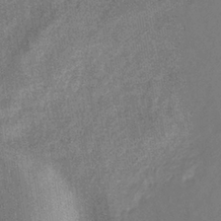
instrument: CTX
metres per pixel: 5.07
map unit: eHb
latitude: -35.2565
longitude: 78.4440
